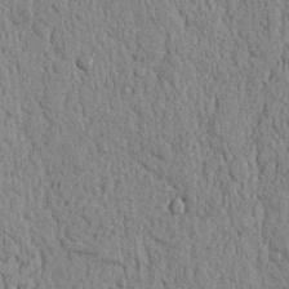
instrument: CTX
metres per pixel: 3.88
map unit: Nhu
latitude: 19.9528
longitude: -76.2522
